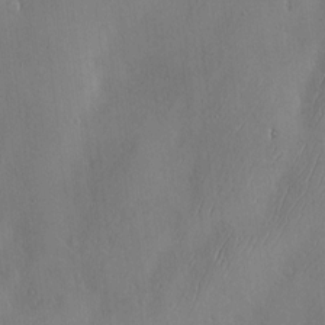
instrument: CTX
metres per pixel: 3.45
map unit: Hve
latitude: -10.6519
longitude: 173.7100
